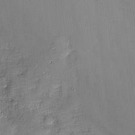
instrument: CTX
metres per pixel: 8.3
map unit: Nve
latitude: -7.0108
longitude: 175.2942
